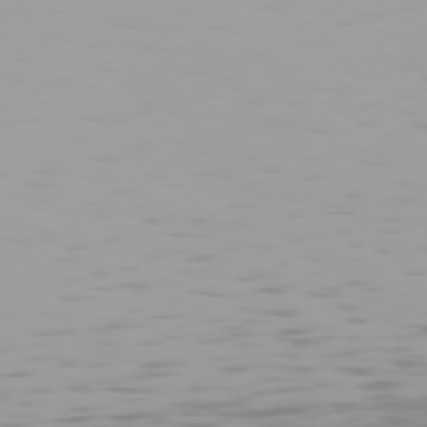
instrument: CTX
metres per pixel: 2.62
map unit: Hpe
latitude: 75.4426
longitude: -124.9513
